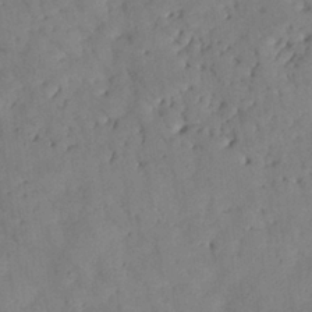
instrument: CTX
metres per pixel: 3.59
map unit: Nhu
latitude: 27.6694
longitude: -72.9703
